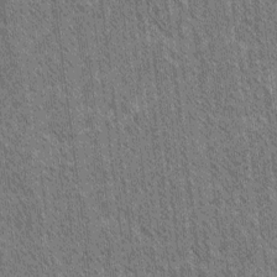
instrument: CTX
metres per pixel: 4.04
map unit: lAvf
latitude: -2.1038
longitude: -114.9702
